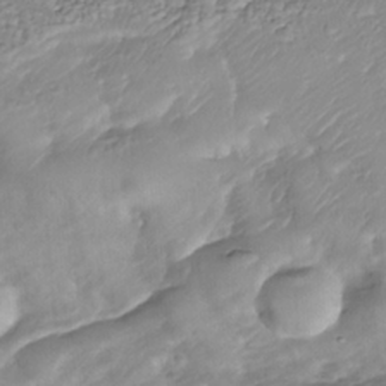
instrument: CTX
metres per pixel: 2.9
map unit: Nhu
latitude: -38.1606
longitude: -81.6694
